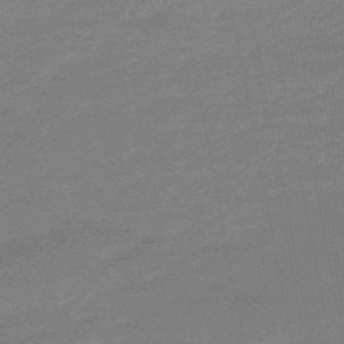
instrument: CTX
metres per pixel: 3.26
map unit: eHb
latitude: -48.1606
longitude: 87.9745
